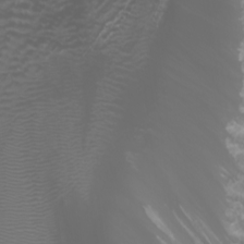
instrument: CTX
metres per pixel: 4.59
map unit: Htu
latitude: -0.7464
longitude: -77.1214
